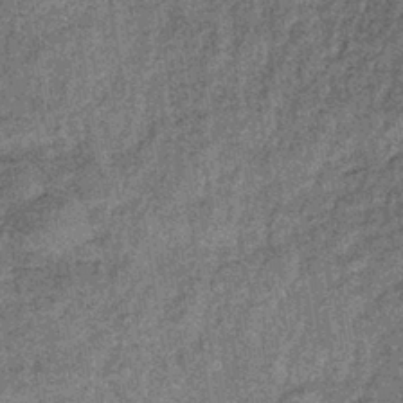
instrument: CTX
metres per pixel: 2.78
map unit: lHb
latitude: -38.4629
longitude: 65.6533
